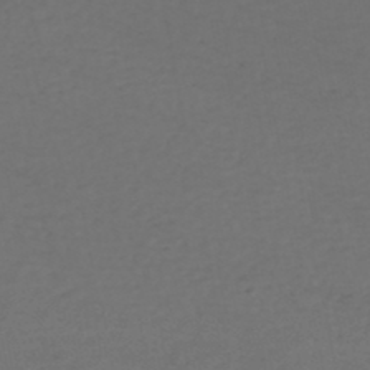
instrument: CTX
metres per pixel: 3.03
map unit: HNhu
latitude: -48.5007
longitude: 100.1983
